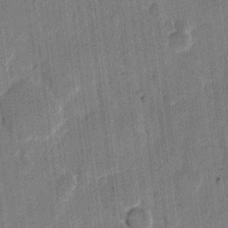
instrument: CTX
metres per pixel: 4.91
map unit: eHh
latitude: 10.7624
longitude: -66.1577
